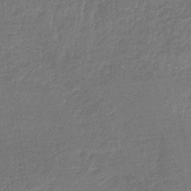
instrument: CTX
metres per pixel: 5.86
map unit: HNb
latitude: -35.1242
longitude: 59.6532
